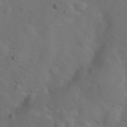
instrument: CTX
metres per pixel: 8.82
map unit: Hto
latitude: 18.2144
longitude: -53.7261
